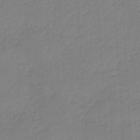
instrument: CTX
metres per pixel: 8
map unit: eHb
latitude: -46.2928
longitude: 83.4643
